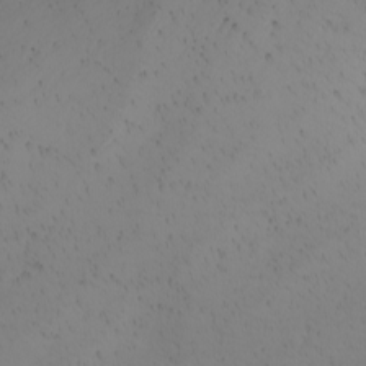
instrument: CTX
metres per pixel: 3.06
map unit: Nhu
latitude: -8.4251
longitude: -95.7828
